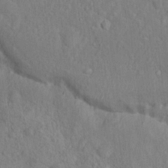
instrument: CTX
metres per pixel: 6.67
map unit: Nhu
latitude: 16.4223
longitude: -30.9514
